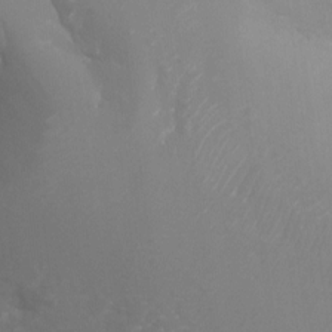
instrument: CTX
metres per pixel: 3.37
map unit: Aa
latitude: -12.8408
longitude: -68.1767
